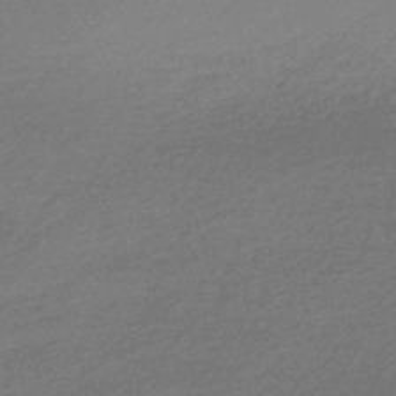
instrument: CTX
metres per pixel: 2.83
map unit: HNhu
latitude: -44.1417
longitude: 93.1998
